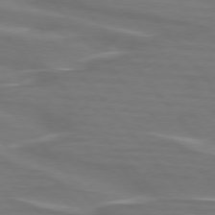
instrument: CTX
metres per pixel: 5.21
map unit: lApd
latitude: 75.7072
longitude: -80.5546
